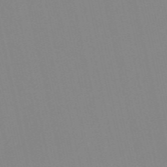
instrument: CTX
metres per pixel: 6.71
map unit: HNb
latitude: -56.1606
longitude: -42.1956
